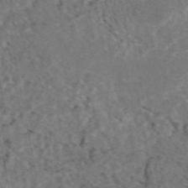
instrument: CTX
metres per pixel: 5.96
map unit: eAb
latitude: 47.6316
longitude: 111.7666
